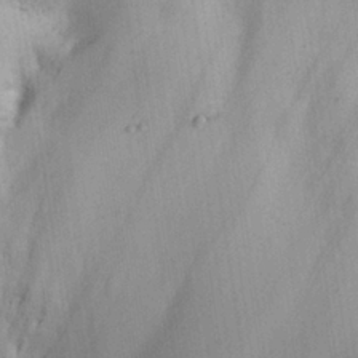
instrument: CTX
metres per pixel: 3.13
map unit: eHh
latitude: 26.3278
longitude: -65.2726
